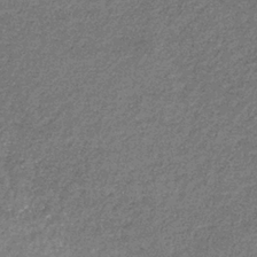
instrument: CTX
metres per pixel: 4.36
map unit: eHb
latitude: -31.5588
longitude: 71.0109
